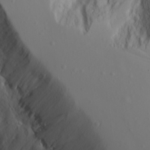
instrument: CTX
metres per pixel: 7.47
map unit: Aa
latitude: 17.3293
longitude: -124.9513
